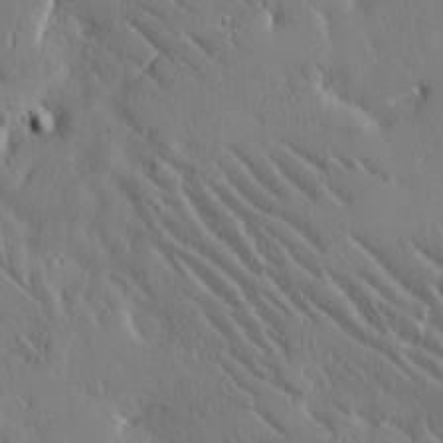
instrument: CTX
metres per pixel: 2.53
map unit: Htu
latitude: -2.1794
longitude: 175.6910
